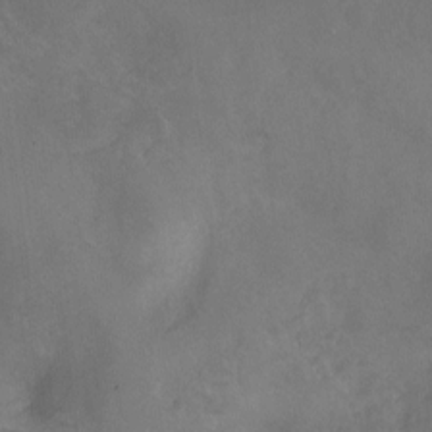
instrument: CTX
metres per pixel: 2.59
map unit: Hto
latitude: -13.0675
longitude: -40.5167
